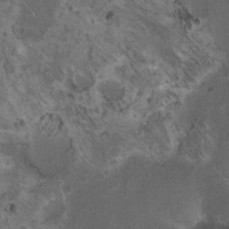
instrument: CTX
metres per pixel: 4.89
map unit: HNhu
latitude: 5.1025
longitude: 8.0283
